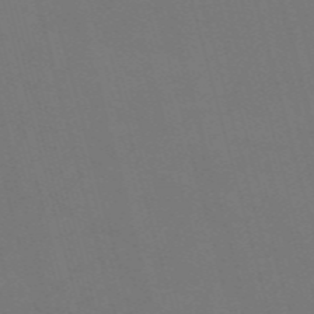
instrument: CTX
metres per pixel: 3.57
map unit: Nve
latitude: -58.9352
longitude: 61.9745
